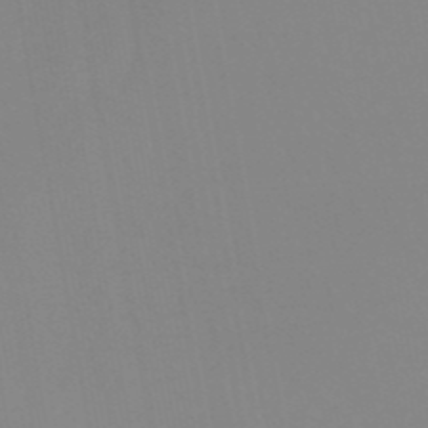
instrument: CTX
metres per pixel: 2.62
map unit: eHb
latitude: -50.4629
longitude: 73.9178
